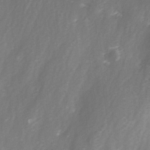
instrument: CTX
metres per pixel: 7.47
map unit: Ave
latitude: 1.8583
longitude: -112.2711
